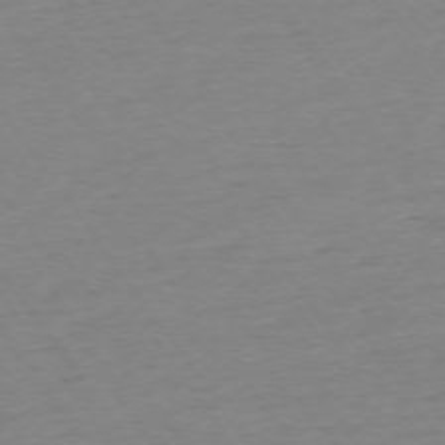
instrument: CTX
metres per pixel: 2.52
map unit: Ap
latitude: -74.5952
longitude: -85.2915
